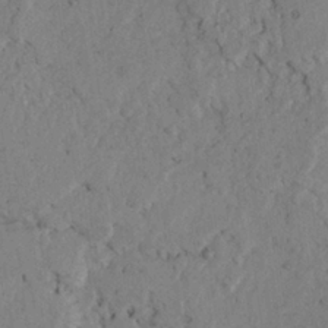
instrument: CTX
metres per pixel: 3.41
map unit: Ave
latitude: 23.6127
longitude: -132.7435
